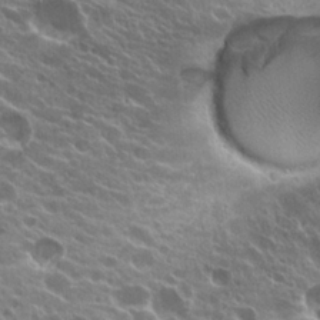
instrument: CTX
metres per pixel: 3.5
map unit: Hto
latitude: 24.6679
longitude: -39.7638
